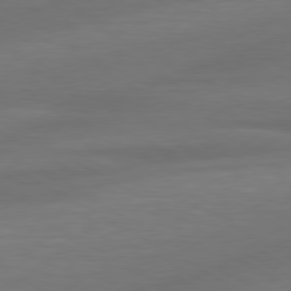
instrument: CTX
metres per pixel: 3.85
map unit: lApd
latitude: 79.1026
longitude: -115.1403
